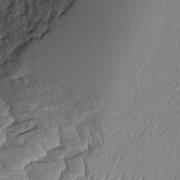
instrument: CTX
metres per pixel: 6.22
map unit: Aa
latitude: 8.9892
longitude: -131.5183
